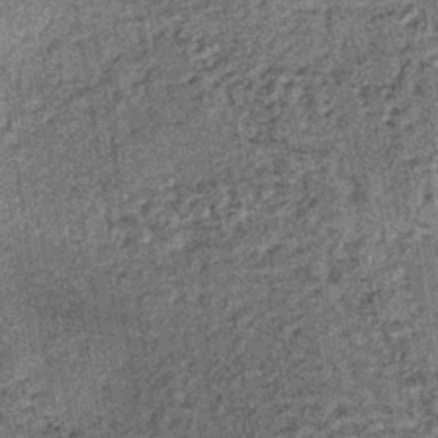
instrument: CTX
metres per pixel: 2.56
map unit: lHb
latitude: -38.0283
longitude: 64.4818
